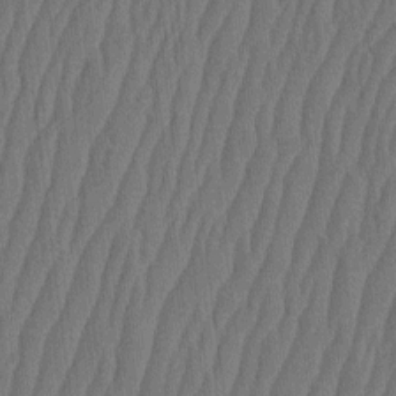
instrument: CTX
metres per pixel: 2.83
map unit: HNhu
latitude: -2.9541
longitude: 14.2551
